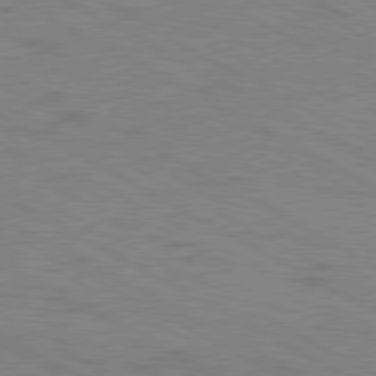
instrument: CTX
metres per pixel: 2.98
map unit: Hpe
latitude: -80.8408
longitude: 17.2754
